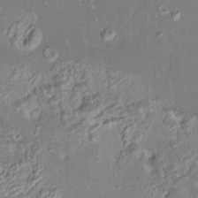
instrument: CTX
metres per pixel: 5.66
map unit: HNhu
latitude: 4.7813
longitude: 8.5952
